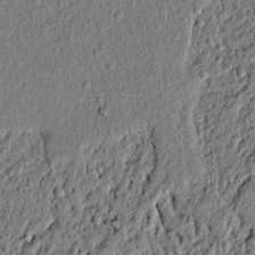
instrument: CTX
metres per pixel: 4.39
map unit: lAvf
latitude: 6.8380
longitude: 166.7652
